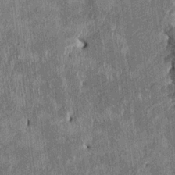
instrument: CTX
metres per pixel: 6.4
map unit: HNhu
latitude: 0.8002
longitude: -6.3089
